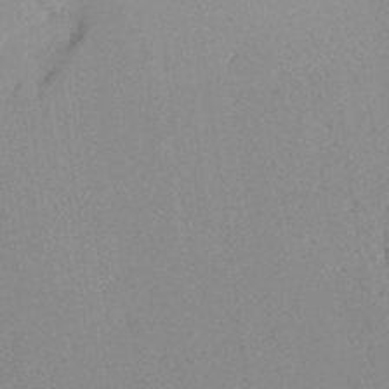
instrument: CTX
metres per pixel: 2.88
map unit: Aa
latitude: 18.8191
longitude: -140.8191
